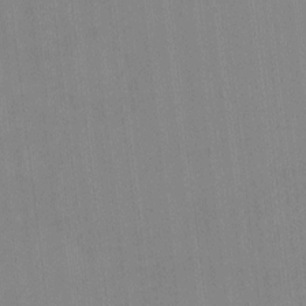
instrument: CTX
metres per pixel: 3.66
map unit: HNhu
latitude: -1.3132
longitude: -6.5357
